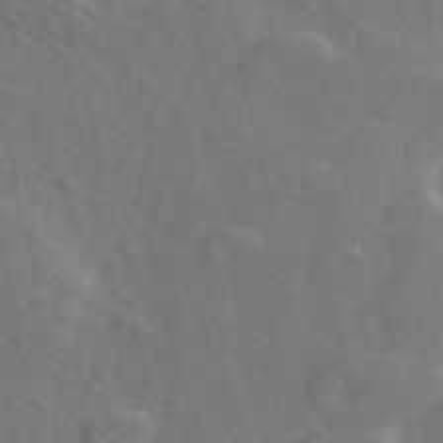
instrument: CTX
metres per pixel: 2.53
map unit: ANa
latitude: 49.8772
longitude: -81.9150
